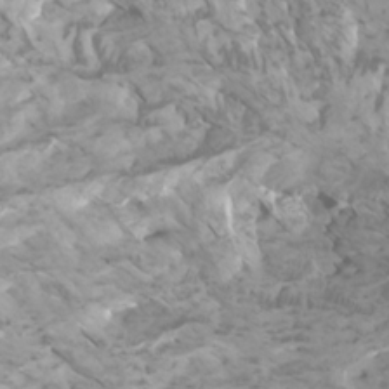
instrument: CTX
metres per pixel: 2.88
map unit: Htu
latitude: -5.3509
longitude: -73.9151
